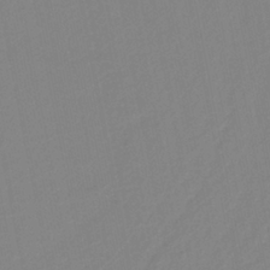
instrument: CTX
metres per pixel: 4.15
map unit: HNb
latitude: -37.6721
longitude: 56.4440
